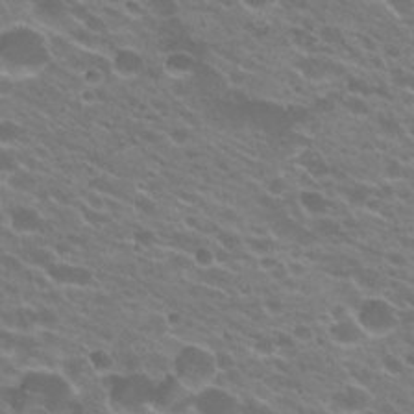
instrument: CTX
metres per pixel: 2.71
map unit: Hto
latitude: 24.2900
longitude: -37.0081
